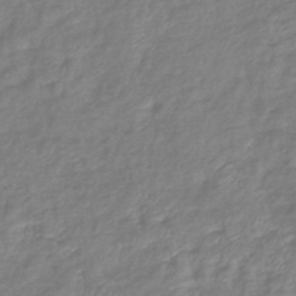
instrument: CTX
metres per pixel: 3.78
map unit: eHb
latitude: -41.1620
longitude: 81.5966
